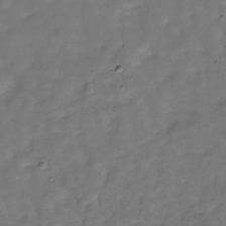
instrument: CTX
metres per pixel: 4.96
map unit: Hve
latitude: -30.5573
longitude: 93.1431
